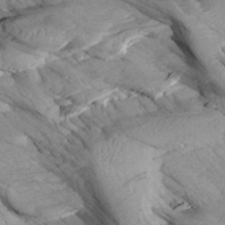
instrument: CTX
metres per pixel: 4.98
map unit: Aa
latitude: 27.2726
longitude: -133.6127
